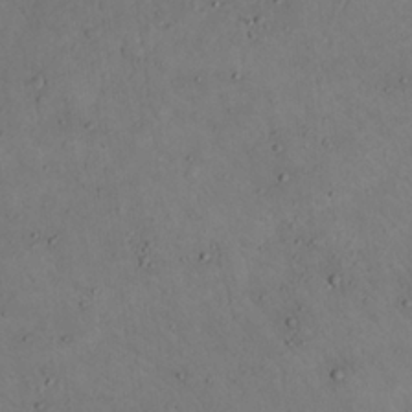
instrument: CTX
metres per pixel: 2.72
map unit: Nhu
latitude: 21.8584
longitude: -71.6316
